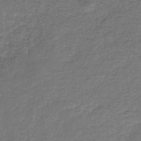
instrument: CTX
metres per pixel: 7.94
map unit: eHb
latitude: -33.8423
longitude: 75.8612
